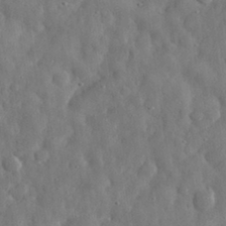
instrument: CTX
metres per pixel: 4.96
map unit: eHh
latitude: 30.4979
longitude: -74.5357
